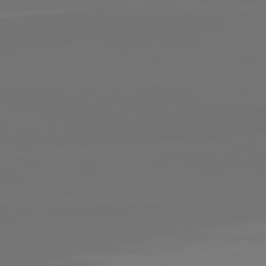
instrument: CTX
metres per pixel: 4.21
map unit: lApd
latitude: 82.3089
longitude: 154.5574
